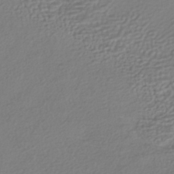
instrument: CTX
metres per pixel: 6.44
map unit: HNhu
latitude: -42.3306
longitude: 96.9164
